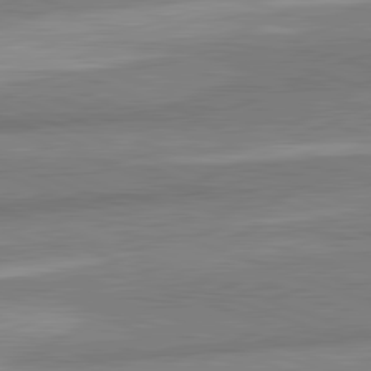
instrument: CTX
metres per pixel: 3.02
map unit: lApd
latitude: 82.1388
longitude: 179.4076
